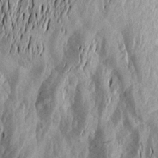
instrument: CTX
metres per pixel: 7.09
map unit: Aa
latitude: 19.5938
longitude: -145.8205
